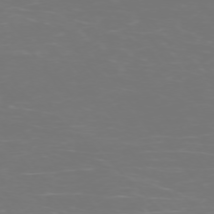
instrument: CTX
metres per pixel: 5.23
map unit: Ap
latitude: -74.2551
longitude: -76.3656
